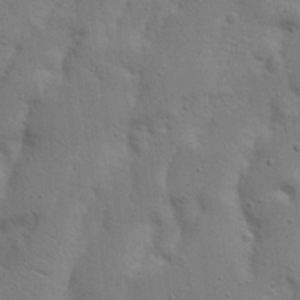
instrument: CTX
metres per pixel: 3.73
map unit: Nhu
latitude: 17.7072
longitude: -75.1214
